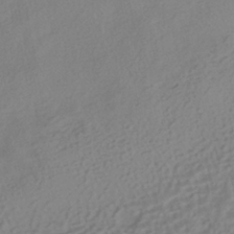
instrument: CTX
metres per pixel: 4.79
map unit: HNhu
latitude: -40.9730
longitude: 104.4818
